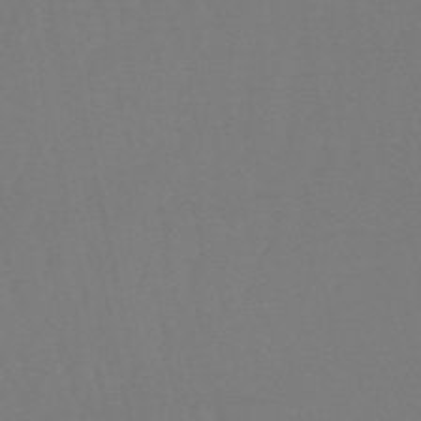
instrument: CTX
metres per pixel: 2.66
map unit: eHb
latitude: -50.2928
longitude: 70.0094
